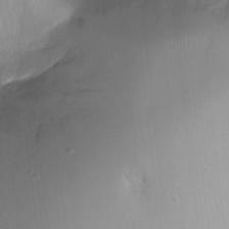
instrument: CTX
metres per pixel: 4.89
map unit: Nhu
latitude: -7.0675
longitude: -45.1592
